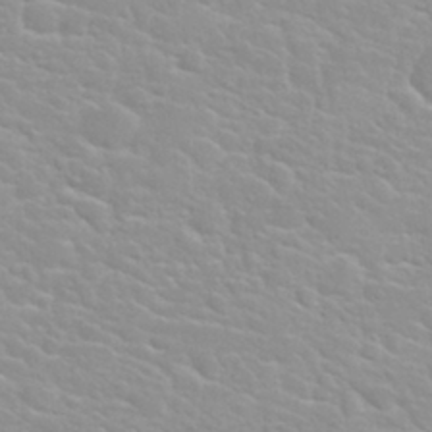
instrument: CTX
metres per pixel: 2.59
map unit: Nhu
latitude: 30.4790
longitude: -50.7813
